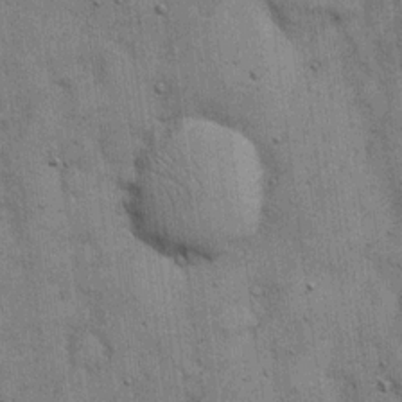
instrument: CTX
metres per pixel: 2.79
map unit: eHh
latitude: 15.6883
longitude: -62.8002
